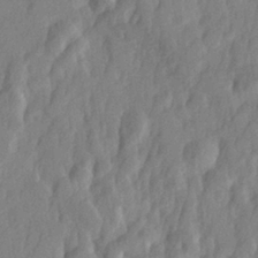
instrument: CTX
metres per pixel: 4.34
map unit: Hve
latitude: 25.3670
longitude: 143.9367
